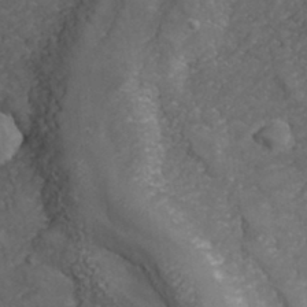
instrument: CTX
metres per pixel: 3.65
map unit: Hve
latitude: 33.4426
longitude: 149.4455
